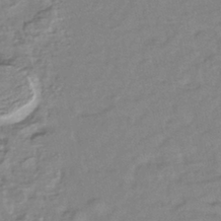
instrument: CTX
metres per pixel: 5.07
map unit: lHb
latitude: -41.3698
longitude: 76.0283
